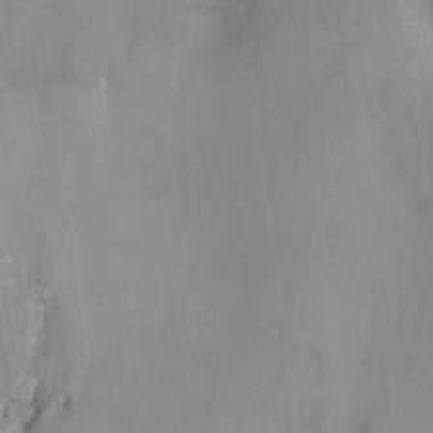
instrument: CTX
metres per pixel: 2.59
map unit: Ht
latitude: -2.1038
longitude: -28.8947
